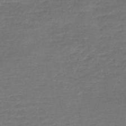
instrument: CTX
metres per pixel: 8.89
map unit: lHb
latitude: -45.6344
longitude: 57.8989
